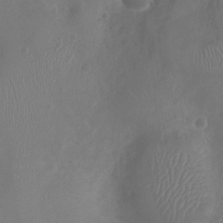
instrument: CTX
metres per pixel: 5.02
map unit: Ht
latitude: -4.3684
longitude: -16.3089
